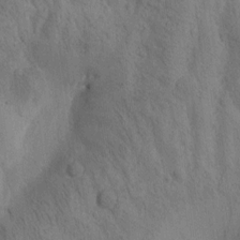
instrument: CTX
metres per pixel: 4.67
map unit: Htu
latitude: -0.4629
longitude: 174.4628
